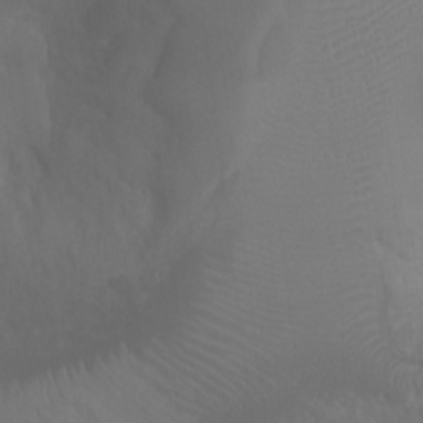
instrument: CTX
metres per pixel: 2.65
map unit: Ht
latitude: -1.3132
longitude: -20.5924
